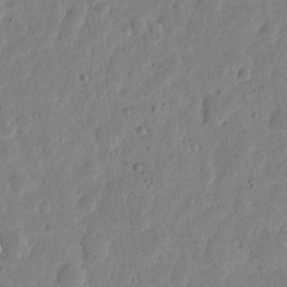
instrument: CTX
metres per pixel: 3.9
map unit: eHh
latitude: 6.5546
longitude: -71.4615
